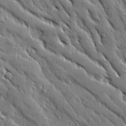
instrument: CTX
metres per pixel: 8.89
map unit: Ave
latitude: 20.1200
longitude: -136.2145
